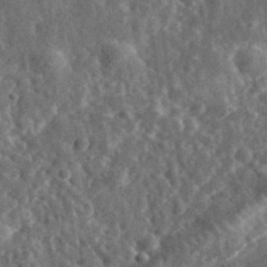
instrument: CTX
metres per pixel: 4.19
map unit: eHh
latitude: 35.2159
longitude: -79.0648
